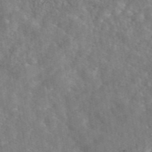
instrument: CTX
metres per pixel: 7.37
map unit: eAb
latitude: 45.5182
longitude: 116.7274
